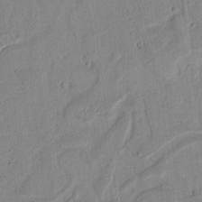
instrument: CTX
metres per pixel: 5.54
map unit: lAvf
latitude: 6.4034
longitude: 168.5762
